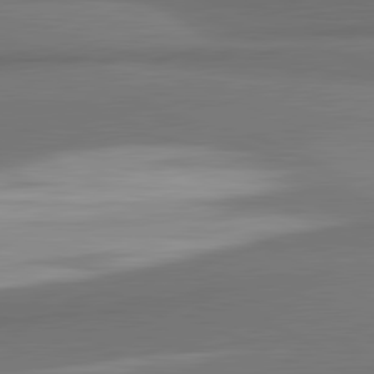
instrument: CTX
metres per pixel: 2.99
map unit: lApd
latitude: 81.8394
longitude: 173.4076
